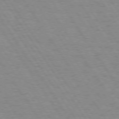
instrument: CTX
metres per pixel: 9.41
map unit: Hpe
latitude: 74.0255
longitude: -136.7813
